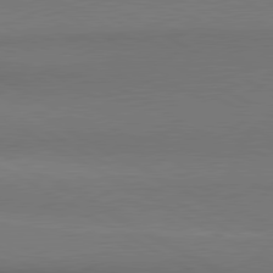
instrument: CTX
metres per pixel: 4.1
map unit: lApd
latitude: 80.8191
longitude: 155.8234
